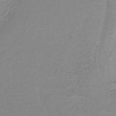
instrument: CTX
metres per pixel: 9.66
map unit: lHb
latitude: -40.9919
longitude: 51.6722
